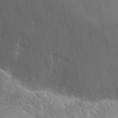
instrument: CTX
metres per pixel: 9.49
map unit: Nhu
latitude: 24.6301
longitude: -59.4804
